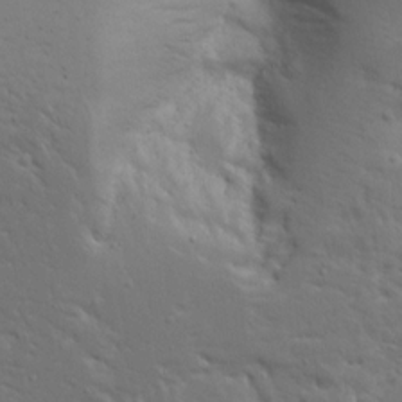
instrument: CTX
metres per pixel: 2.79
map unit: Ave
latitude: 14.7813
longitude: -139.4615
